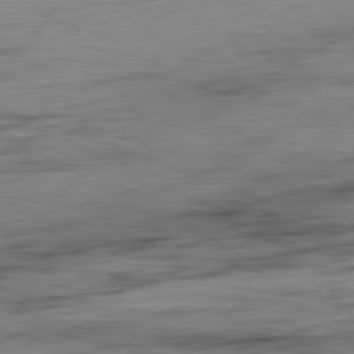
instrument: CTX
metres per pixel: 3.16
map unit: Ap
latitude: -81.8612
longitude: -78.9325
